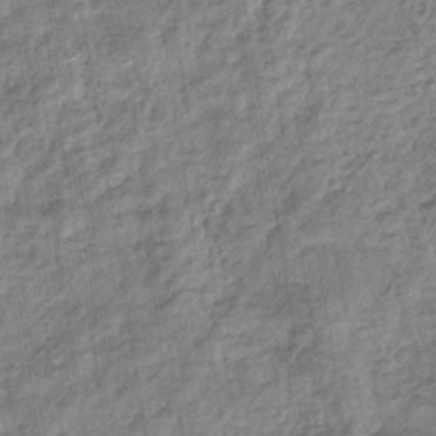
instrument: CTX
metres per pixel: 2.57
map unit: eHb
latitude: -37.3320
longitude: 79.8989
